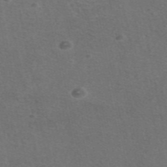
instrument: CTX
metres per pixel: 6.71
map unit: eAb
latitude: 47.8395
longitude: 115.9178
